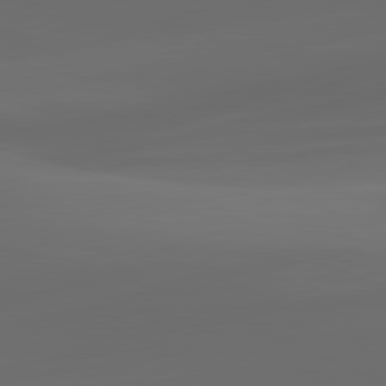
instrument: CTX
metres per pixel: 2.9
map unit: lApd
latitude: 81.1592
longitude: -83.4048
